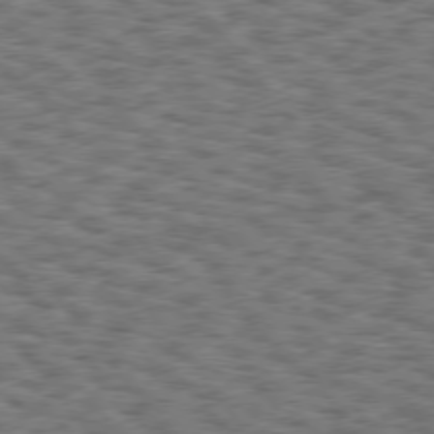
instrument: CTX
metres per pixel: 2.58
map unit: Hpe
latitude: 75.4049
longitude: -134.6112
